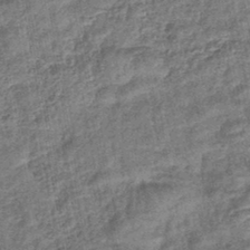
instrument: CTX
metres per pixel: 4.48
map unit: lHb
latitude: -42.7463
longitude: 79.5210
